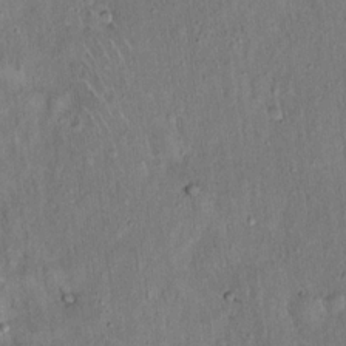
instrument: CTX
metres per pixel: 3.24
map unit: Hto
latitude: 15.6883
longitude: -59.4049
